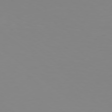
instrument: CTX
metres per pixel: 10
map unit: Hpe
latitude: 78.5924
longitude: -141.9717
